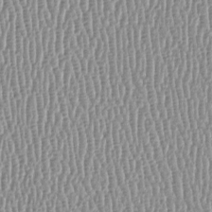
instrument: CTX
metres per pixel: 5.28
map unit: Htu
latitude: -6.1417
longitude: 157.7855
